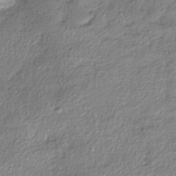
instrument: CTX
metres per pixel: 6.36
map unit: eHh
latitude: -41.8989
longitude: 123.4644
